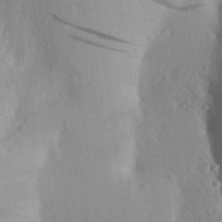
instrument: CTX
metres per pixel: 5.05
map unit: Aa
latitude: 25.2914
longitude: -149.8583
